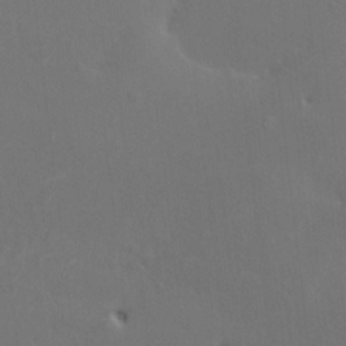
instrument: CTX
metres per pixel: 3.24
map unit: HNhu
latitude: 6.4790
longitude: 4.0472
